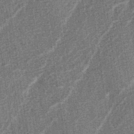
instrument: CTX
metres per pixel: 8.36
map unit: lAa
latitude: -3.4832
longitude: -129.3293
